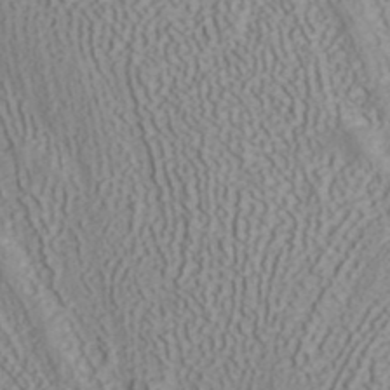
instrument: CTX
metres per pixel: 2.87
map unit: ANa
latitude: 40.5545
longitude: 34.0850
